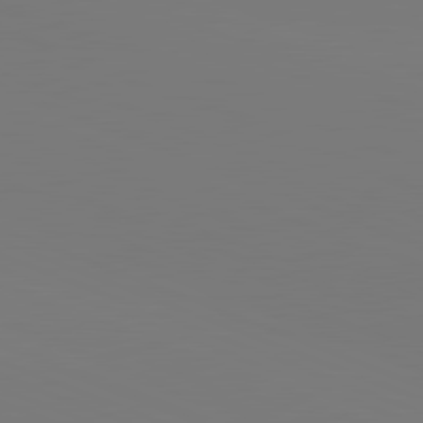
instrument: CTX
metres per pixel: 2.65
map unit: lApd
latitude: 81.7072
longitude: 145.9367
